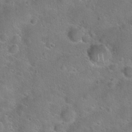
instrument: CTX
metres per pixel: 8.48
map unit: Hto
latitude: 21.1214
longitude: -50.3467
